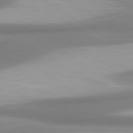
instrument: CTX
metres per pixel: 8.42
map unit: lApd
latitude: 80.7057
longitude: 175.3131
